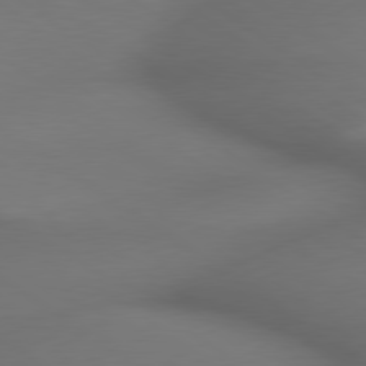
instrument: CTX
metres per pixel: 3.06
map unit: lApd
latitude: 79.3482
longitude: -174.4790
